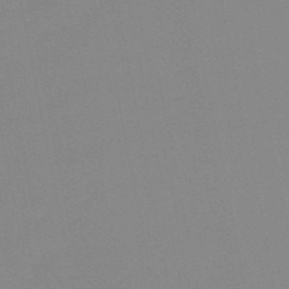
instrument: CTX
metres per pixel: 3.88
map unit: lHb
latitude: -49.2754
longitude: 80.6141
